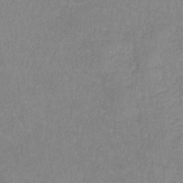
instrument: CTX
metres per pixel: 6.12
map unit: lHb
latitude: -36.8786
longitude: 73.5966
